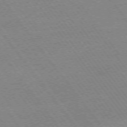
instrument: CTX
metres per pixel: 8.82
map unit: Ap
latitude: -74.5574
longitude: -82.5734
